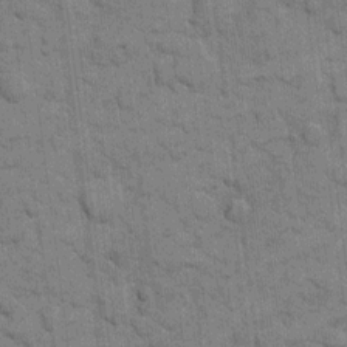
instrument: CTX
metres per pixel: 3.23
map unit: eHh
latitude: 11.0648
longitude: -65.3482
